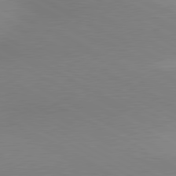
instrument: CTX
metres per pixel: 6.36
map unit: lApd
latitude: 80.4979
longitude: 127.3320
